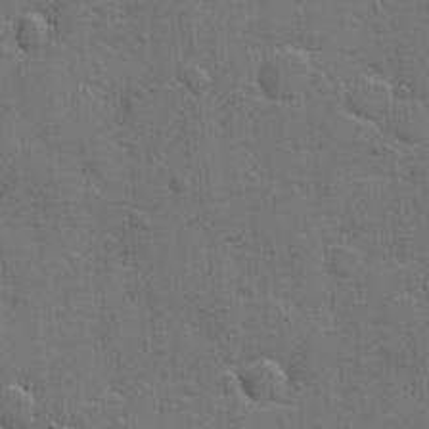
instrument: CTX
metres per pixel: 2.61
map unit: Hto
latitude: 5.2159
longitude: -61.6127
